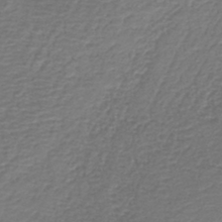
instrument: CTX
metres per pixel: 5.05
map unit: HNb
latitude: -42.8030
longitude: 49.8612
